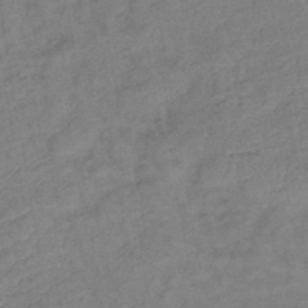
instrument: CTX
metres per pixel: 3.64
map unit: lHb
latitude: -42.1794
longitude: 78.2550
